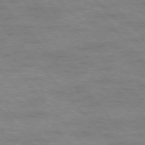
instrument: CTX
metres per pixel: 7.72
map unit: Ap
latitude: -76.3873
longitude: -61.2915
